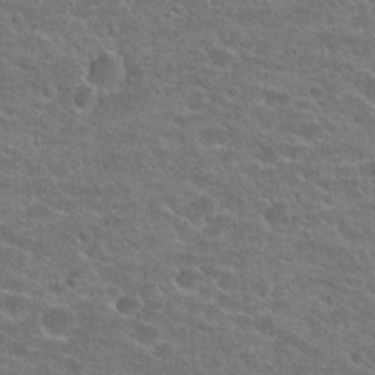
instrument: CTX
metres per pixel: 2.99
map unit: Hto
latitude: 22.3845
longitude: -43.8772
